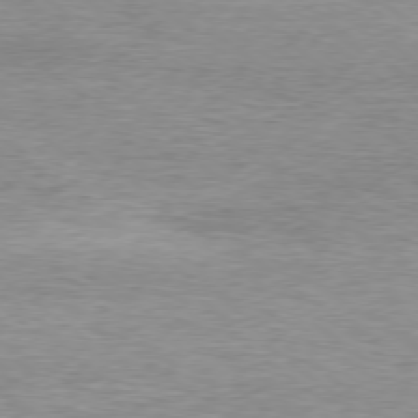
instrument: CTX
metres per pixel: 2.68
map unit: Ap
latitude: -79.1242
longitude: -82.0822
